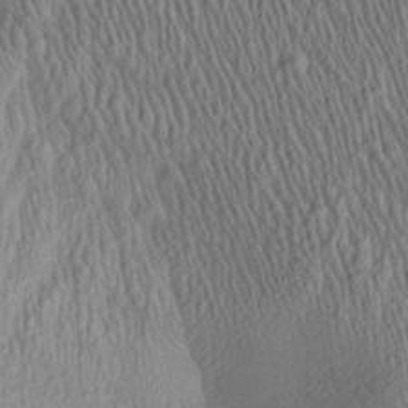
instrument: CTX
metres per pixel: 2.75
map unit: Aa
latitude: 27.7828
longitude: -135.8961
